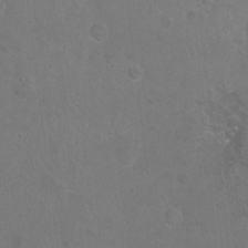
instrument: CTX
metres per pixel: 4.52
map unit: Hto
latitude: -7.4643
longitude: -35.7638
